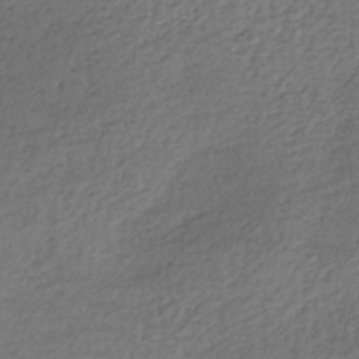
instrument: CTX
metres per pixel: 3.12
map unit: lHb
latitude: -35.9556
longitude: 67.8611
